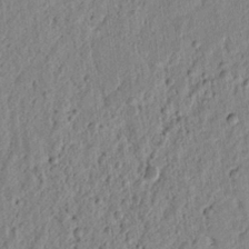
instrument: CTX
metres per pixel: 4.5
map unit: lAvf
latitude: 6.9325
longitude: 165.9367
